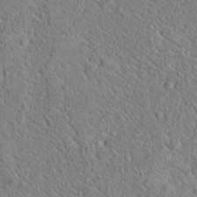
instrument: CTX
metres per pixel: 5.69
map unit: Hto
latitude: 20.2145
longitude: -44.8758
